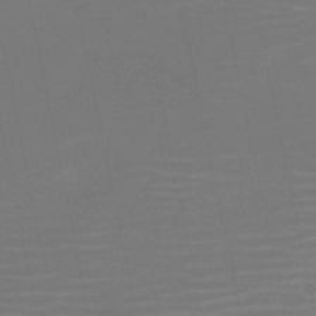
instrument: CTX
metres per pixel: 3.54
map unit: HNb
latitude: -51.8611
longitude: -47.7450
